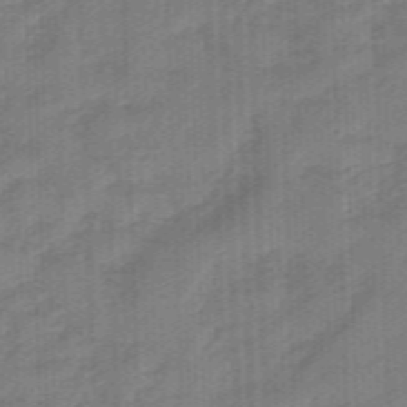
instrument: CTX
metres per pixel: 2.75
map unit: eHb
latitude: -46.0283
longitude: 83.2376
